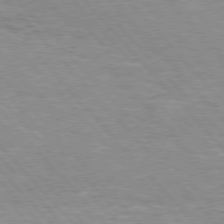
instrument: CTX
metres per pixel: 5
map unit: Hpe
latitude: 76.2522
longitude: -152.1389
